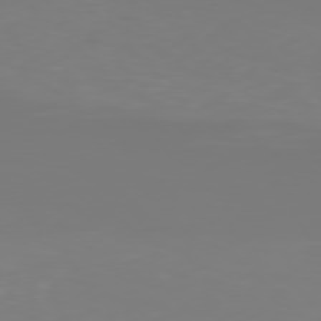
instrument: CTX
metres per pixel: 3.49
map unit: Hpe
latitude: 77.5749
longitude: -136.3845
